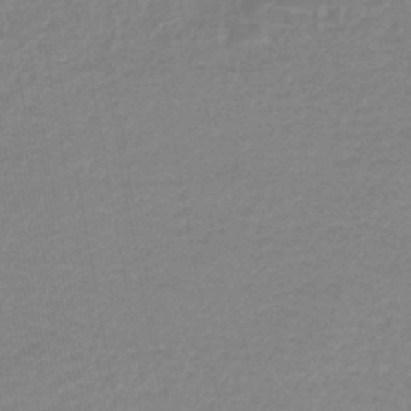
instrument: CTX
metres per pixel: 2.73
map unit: lHb
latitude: -42.6329
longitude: 75.3888
